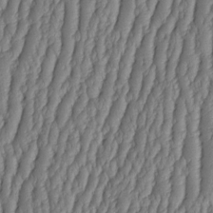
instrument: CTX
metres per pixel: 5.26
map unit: HNhu
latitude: -2.6896
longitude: 13.6344
